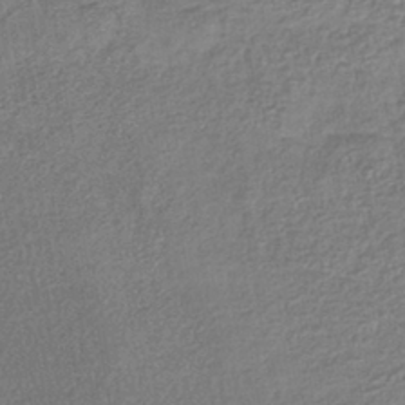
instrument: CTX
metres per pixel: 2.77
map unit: lHb
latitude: -40.2361
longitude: 69.0864
